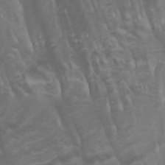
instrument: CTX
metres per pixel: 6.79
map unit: Htu
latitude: -0.7653
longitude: -77.3481
